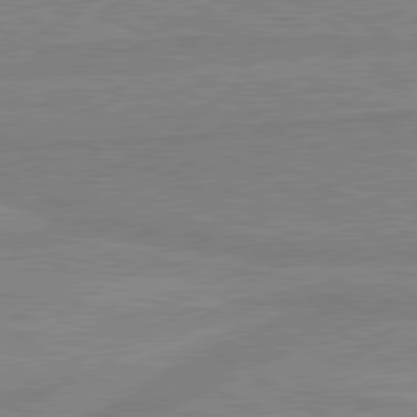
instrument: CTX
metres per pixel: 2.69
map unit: lApd
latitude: 80.3089
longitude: 169.2565
